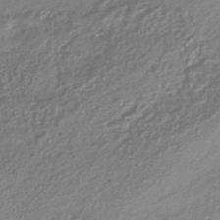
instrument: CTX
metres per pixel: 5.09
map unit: HNhu
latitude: -44.6141
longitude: 93.1242
